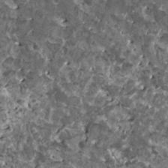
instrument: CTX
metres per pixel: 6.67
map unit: HNhu
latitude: 3.1592
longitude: 5.7288
